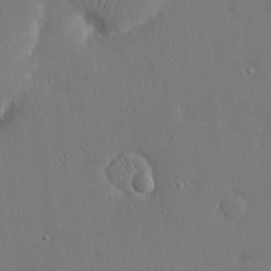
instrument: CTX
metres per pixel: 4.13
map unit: eHh
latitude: 16.6113
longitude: -70.8002
